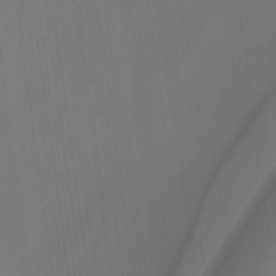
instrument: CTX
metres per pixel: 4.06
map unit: Htu
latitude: -12.6330
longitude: -46.4034
